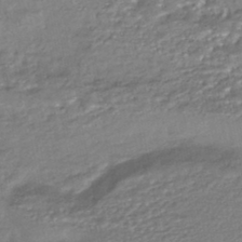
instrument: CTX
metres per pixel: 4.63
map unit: HNhu
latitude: -44.9920
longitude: 96.0283
